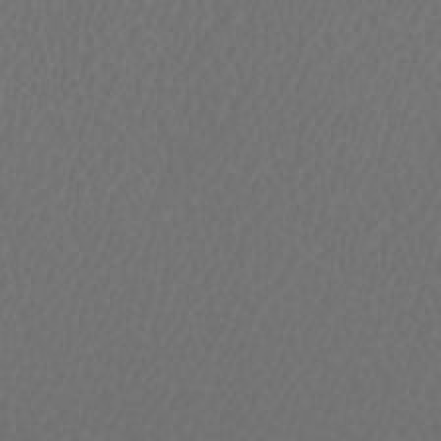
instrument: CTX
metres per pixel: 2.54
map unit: Htu
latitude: -1.1432
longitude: -76.3278
